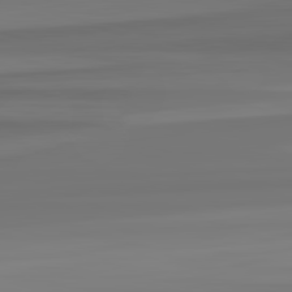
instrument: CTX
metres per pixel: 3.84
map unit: lApd
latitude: 82.7624
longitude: -178.5546
